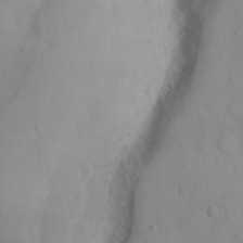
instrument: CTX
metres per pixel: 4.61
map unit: eHh
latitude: 22.7813
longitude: -59.5938
